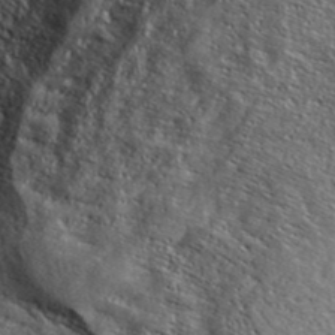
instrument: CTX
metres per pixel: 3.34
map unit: ANa
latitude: 42.6302
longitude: -88.8002
